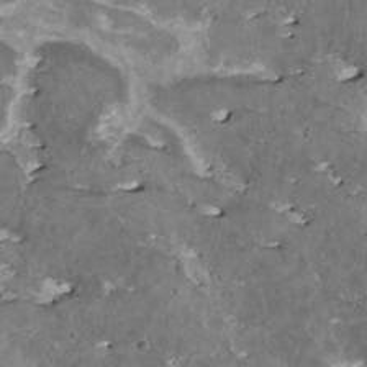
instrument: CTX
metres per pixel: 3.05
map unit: HNhu
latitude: 1.5749
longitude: 5.8233
